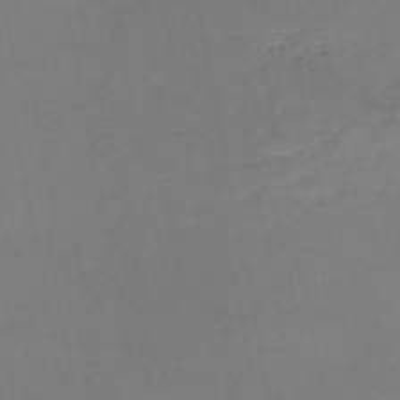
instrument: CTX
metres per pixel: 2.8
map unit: HNb
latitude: -52.6707
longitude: -51.7638
